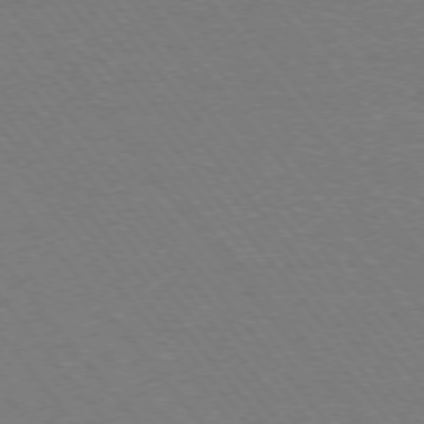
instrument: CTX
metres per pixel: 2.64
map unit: Ap
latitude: -76.2173
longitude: -60.5545
